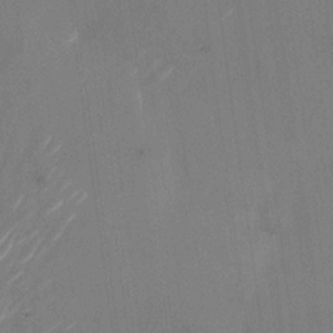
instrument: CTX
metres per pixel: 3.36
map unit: Nhu
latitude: -24.1228
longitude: -72.2712
